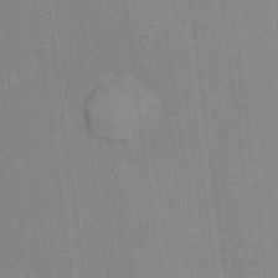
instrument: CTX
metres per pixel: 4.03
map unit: Nhu
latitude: 13.2348
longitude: -36.0633
